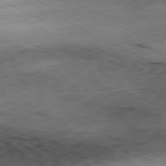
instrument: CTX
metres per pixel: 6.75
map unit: Ap
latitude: -80.7463
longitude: -72.7247
